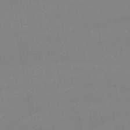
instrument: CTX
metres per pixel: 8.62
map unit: lHb
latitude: -48.0094
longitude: 62.3306
